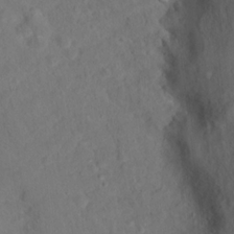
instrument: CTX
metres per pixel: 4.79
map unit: Nhu
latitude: 15.2537
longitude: -36.5357
